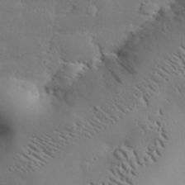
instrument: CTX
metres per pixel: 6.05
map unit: eHh
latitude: 30.1389
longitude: -82.6679
